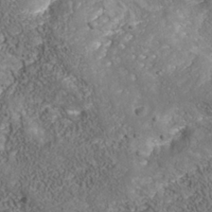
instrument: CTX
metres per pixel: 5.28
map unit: Nhu
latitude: -39.2376
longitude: -84.4223
